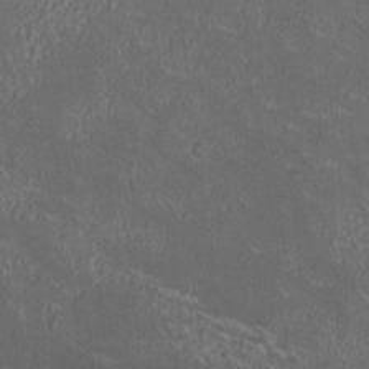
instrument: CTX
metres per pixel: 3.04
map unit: HNhu
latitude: -0.3685
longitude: -2.1955
